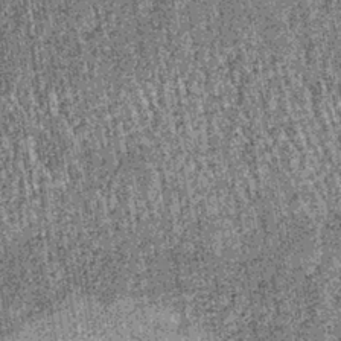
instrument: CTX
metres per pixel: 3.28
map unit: lHb
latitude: -37.6721
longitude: 67.5399
